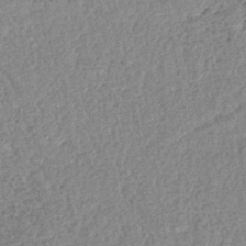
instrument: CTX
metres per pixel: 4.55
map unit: lHb
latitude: -40.2550
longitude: 68.8408
